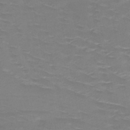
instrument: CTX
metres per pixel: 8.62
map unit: HNb
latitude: -49.1998
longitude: -46.9514
